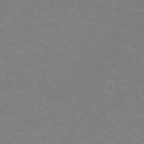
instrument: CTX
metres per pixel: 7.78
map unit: HNb
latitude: -47.9178
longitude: -46.5546
